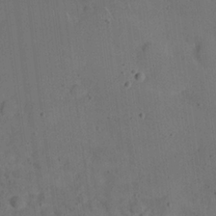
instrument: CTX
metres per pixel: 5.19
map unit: Nhu
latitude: 24.3656
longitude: -72.8191
